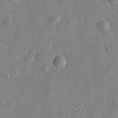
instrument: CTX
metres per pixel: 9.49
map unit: eHh
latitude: 32.5924
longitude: -76.3278
